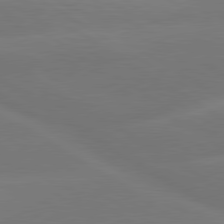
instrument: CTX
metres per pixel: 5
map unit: lApd
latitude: 79.8773
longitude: -150.2522
